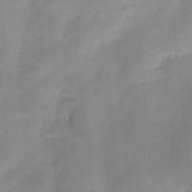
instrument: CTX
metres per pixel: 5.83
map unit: HNhu
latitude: -23.5021
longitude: 49.8234
